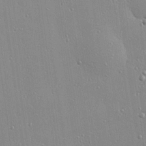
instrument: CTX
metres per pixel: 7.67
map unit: eHh
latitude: 24.8569
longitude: -89.4994
